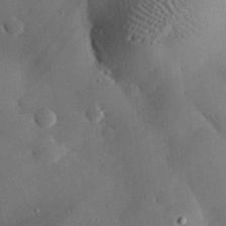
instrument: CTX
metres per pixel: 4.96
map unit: eHh
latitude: 30.2901
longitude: -81.6127
